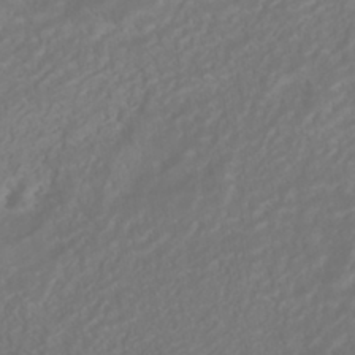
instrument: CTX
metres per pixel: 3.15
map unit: HNhu
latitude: -41.9745
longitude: 104.9919
